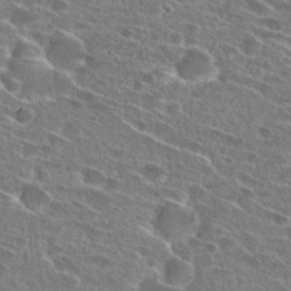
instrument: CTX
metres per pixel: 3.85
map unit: Hto
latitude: 26.2901
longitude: -45.9717
